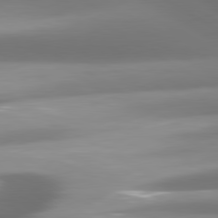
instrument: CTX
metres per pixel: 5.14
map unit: lApd
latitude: 80.1956
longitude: -138.9325
